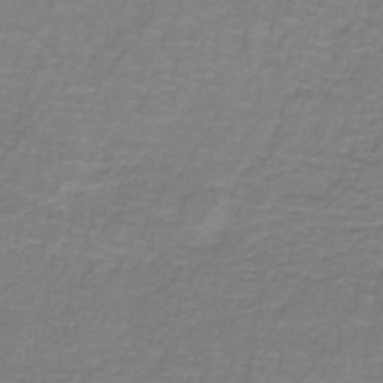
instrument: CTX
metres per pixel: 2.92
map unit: lHb
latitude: -41.5210
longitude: 56.6896
